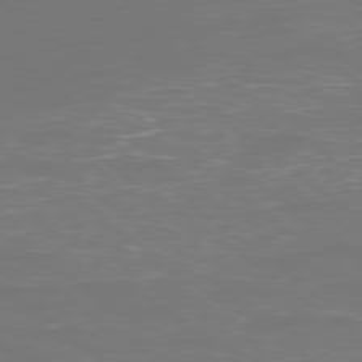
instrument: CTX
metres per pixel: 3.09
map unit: Ap
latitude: -79.1242
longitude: -62.1200
